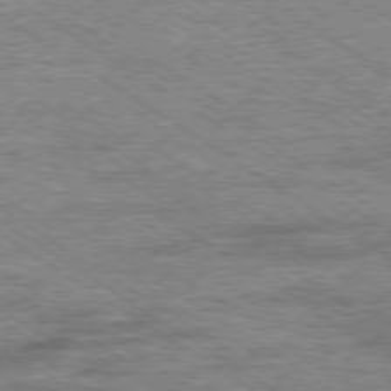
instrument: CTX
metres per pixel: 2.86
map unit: Ap
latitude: -79.9367
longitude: -78.7813
